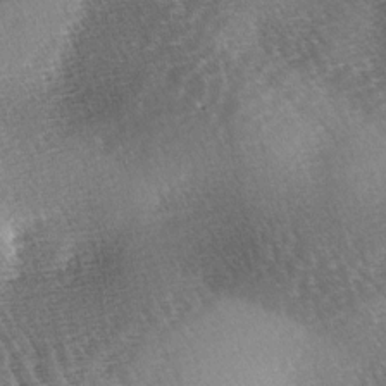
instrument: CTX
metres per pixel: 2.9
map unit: lAa
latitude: -3.7099
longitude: -126.4601
